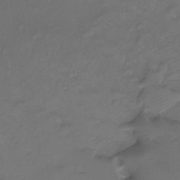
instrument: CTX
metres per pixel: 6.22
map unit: Htu
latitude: -14.1984
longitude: -45.1592
